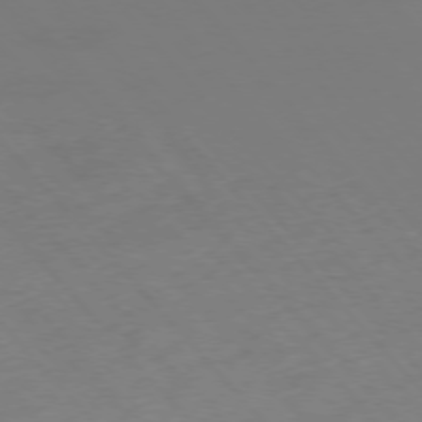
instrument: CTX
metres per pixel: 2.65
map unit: Hpe
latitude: -76.2928
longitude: -17.4615
